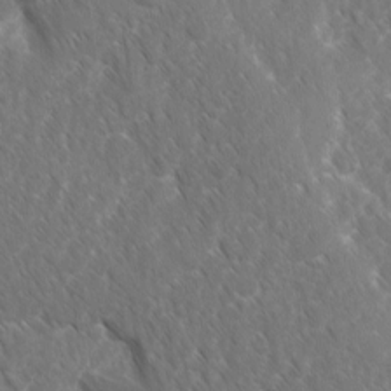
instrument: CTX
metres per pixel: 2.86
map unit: Ave
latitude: -10.7274
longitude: -119.2537
